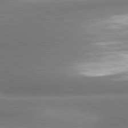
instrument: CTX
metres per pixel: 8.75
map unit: lApd
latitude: 80.5924
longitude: -163.5371
